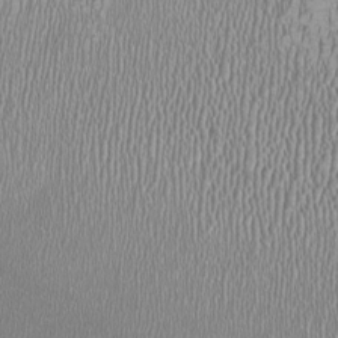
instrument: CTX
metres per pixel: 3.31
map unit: HNhu
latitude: -2.6896
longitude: -0.1766
